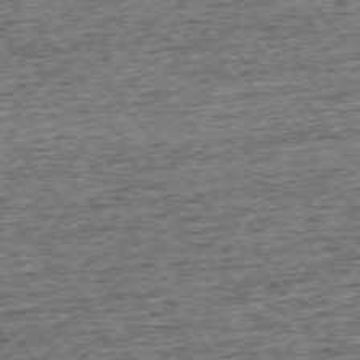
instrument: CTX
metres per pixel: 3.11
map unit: Ap
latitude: -75.6533
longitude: -91.8205
